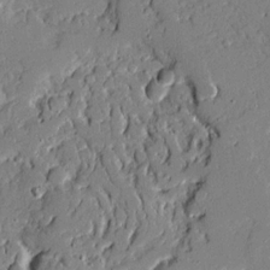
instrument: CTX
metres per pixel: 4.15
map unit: Ave
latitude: 18.5545
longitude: -128.0444
